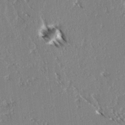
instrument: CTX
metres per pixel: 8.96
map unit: lAvf
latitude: 3.6694
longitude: -105.2915
